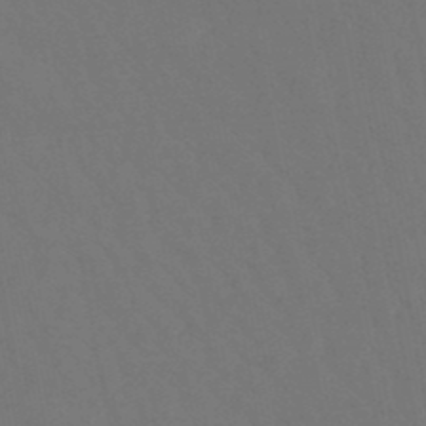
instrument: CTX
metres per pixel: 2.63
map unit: lHb
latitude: -47.5399
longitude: 75.0109
